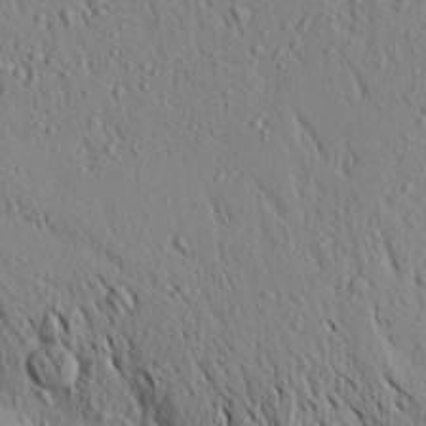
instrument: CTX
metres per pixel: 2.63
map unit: Aa
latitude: 18.4979
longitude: -147.9906
